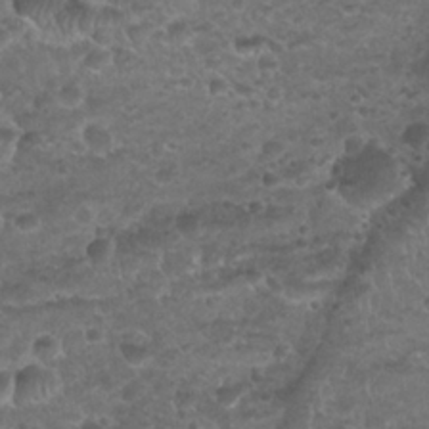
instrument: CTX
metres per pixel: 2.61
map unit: Nhu
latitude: 25.2348
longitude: -52.0255
